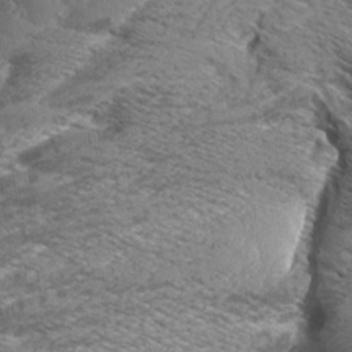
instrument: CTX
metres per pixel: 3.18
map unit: Aa
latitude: 8.9703
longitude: -134.9136
